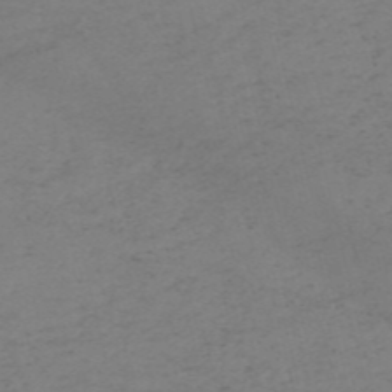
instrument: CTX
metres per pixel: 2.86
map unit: HNb
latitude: -54.8219
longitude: -46.6680
